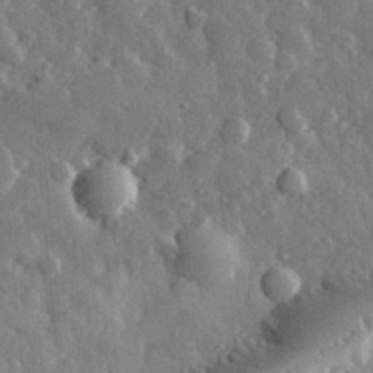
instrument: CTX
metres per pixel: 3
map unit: eHh
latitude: 33.1970
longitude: -80.3845
